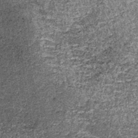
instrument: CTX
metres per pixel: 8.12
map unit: lHb
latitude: -37.9178
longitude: 67.1620
